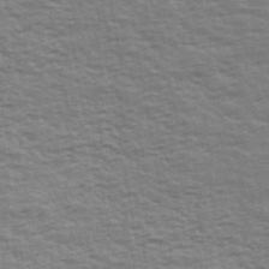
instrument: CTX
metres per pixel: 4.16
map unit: Ave
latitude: 42.5924
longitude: -113.7072
